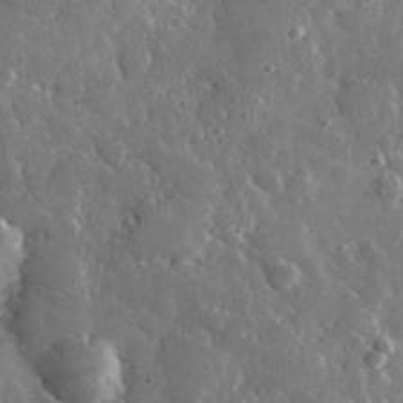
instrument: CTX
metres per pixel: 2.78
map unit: lHvf
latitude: 33.6883
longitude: -87.3481
